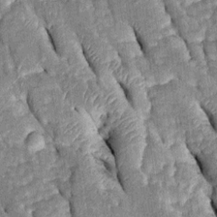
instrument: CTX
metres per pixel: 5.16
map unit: Htu
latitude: -0.1606
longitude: 149.7289
